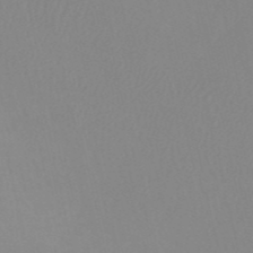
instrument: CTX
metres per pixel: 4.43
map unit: HNb
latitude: -52.8219
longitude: -50.4790
